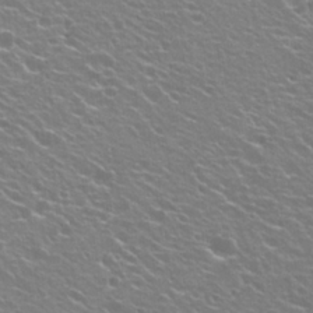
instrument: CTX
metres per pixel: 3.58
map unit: Hto
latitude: 23.4048
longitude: -31.6505
